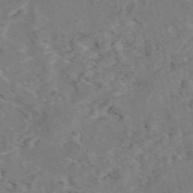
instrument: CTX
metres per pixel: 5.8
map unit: eAb
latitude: 47.9906
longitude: 110.9352
